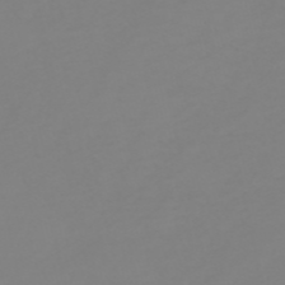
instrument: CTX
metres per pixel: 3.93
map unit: HNb
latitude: -54.1228
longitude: -50.7246
